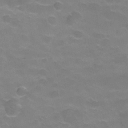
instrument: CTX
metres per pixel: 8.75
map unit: Hve
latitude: -30.2550
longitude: 95.2565
